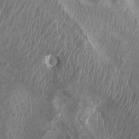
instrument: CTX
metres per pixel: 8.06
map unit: Htu
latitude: 2.5923
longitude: -19.9906
